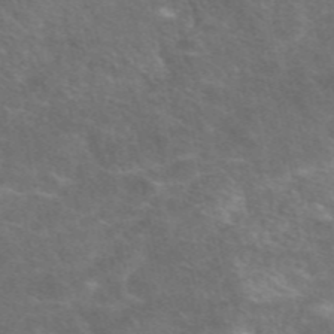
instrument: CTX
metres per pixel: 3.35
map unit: eAb
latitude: 48.6868
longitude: 118.2173
